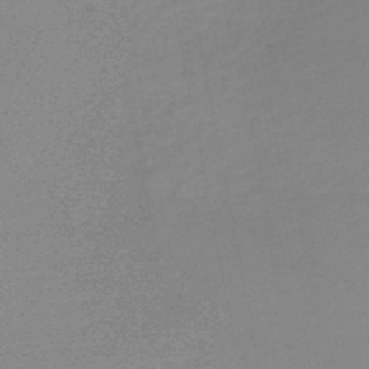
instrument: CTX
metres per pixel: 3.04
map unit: HNb
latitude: -47.6344
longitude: 58.4628
